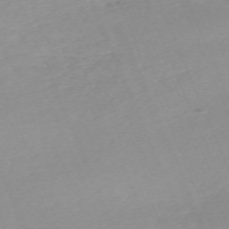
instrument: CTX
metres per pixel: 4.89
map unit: Nhu
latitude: -67.5777
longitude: 38.5952
